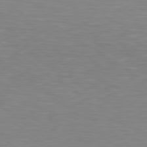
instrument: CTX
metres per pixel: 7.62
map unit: lApd
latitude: 79.1781
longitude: -88.1200
